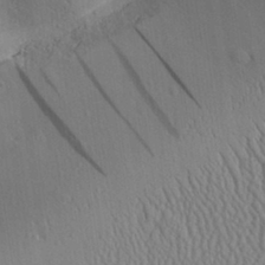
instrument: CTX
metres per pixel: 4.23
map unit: Aa
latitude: 31.3860
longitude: -142.5546
